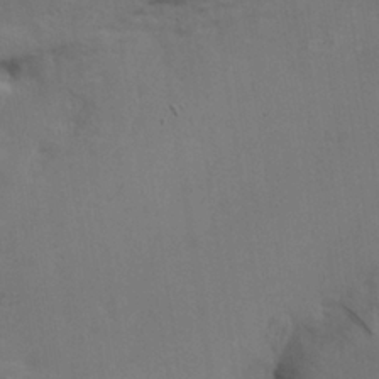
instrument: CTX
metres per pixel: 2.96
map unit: HNhu
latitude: 10.1767
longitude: 23.3510
